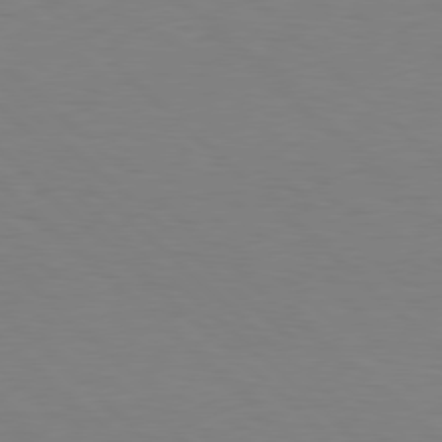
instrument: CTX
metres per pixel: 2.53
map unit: Hpe
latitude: 78.2334
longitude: -148.0633
